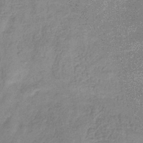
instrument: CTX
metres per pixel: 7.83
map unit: eHb
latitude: -32.0283
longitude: 75.0676
